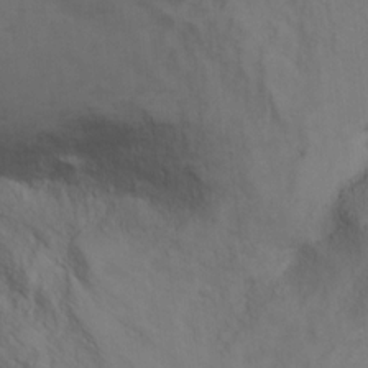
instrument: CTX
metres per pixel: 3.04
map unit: Ht
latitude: 11.1025
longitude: -32.6302
